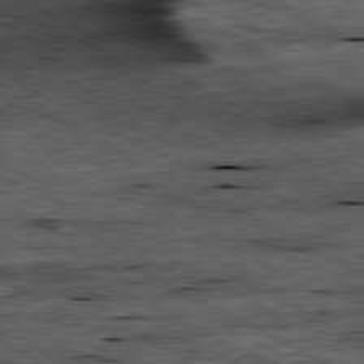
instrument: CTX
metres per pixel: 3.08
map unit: Ap
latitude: -80.9164
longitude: -88.7436
